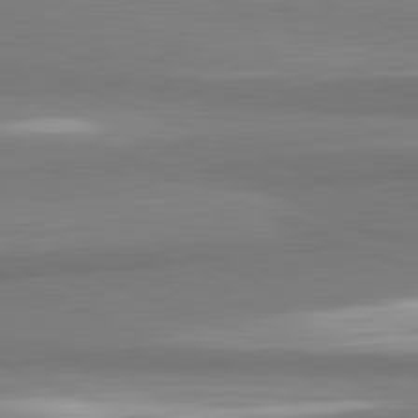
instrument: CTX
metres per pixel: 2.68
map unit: lApd
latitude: 81.7450
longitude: 165.0109
